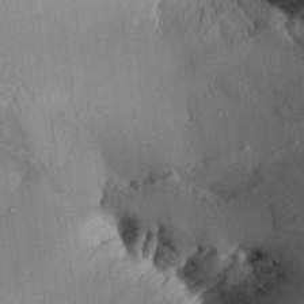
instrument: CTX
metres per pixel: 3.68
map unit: Aa
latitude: 29.3104
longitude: -137.0459
